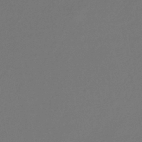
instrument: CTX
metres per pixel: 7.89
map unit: lHb
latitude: -43.4454
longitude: 75.5399
